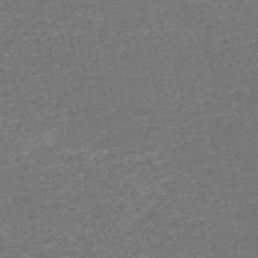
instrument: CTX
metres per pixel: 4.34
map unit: HNb
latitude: -50.8786
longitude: -49.1025
